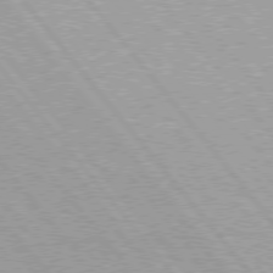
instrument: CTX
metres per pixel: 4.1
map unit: Hpe
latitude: 76.1766
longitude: -156.5734
